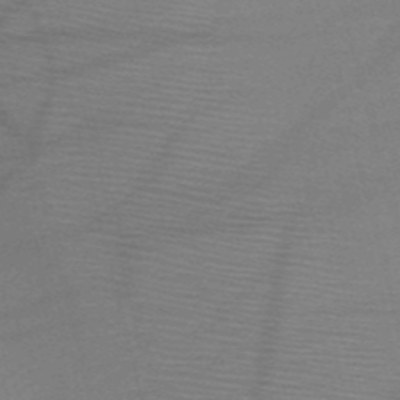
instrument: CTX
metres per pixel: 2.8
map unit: HNb
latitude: -50.2361
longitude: -41.7827
